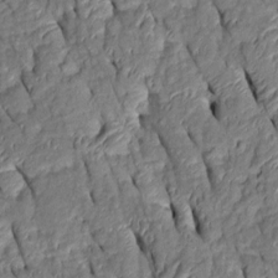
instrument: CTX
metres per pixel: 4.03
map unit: Htu
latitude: 1.1025
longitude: 149.3132
